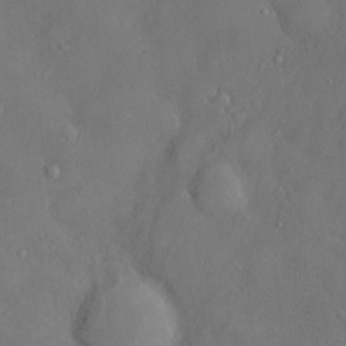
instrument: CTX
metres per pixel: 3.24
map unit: Htu
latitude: -6.8408
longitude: 160.4251
